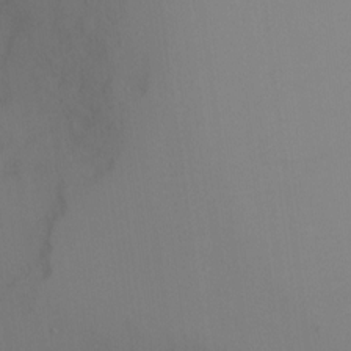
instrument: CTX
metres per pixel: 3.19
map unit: Ht
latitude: -16.6330
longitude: -48.3845
